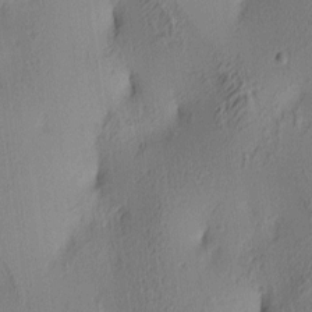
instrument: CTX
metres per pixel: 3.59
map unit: lAa
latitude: 4.6679
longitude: -115.9339
